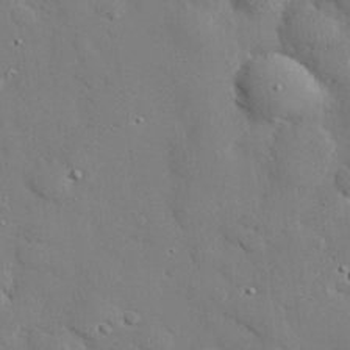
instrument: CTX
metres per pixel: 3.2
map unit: eHh
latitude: 27.8206
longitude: -81.3482
